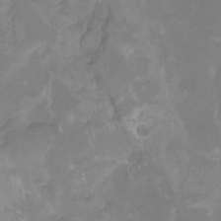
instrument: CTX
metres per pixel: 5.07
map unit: Htu
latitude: -13.0487
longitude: -47.3104
